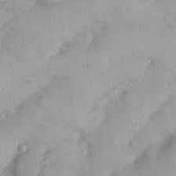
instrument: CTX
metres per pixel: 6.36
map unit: Nhu
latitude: 26.1956
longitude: -69.5182
